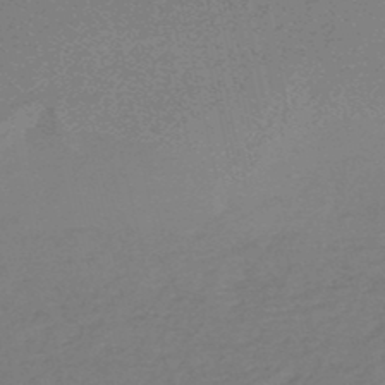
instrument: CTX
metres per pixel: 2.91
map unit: HNb
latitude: -48.7086
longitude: 59.7288
